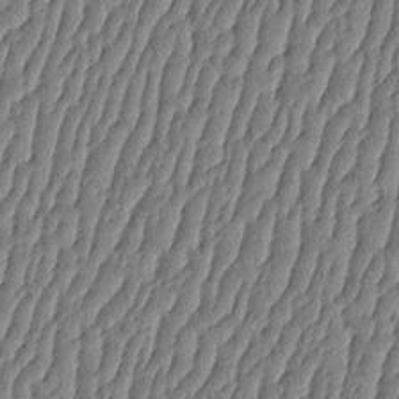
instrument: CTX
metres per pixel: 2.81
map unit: HNhu
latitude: -3.9556
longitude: 14.0472
